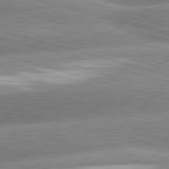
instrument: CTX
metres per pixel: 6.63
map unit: lApd
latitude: 81.4615
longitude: -162.8569
